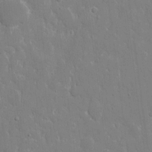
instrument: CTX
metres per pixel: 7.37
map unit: eHh
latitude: 9.1592
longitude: -69.7450
